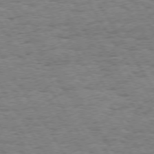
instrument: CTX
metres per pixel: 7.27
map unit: Hpe
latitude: 73.6505
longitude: -130.3090
